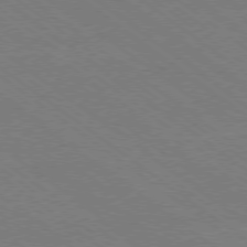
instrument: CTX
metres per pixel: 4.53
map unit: Ap
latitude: -79.0486
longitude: -83.3292
